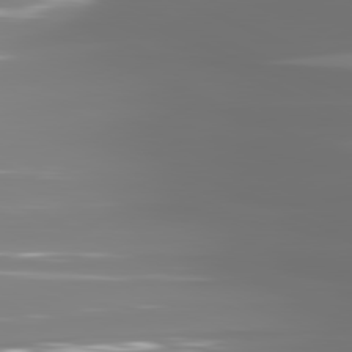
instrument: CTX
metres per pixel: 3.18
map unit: lApd
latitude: 81.4237
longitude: -137.7639
